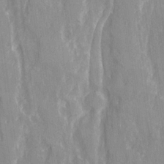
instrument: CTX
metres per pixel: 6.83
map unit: Ave
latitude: 21.9717
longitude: -134.1011
